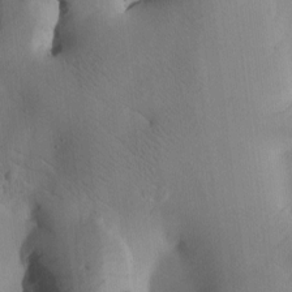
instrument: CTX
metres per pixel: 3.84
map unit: Htu
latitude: -2.9730
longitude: 168.4251
